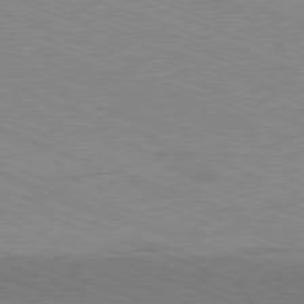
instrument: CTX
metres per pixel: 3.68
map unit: Ap
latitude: -81.3510
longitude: -73.4049
